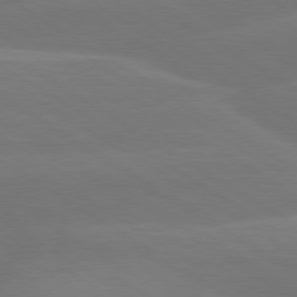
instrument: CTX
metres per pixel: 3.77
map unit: lApd
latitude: 79.8584
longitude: -150.3845
